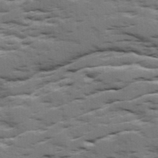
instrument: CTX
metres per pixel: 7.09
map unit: Ave
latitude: 18.3656
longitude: -129.8205
